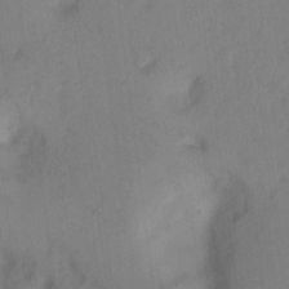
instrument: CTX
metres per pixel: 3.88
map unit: Hto
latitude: 7.8961
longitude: -59.8017
